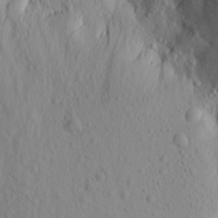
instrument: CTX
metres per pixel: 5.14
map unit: Aa
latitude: 16.4601
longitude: -143.8583
